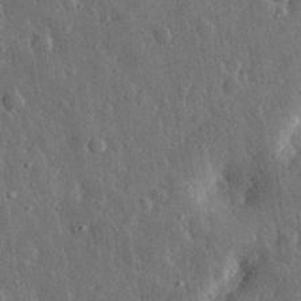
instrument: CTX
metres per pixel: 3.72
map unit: eHh
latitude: 31.1215
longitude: -79.8395
